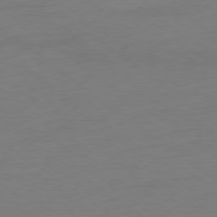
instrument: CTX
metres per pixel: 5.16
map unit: Ap
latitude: -79.1809
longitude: -68.2712
